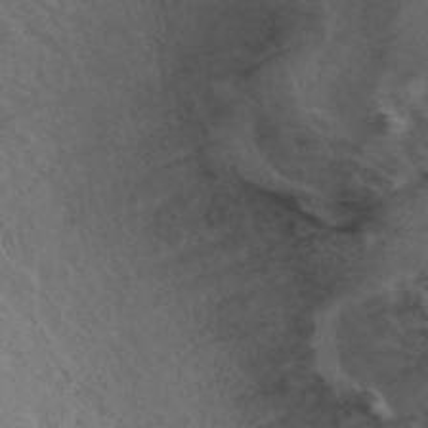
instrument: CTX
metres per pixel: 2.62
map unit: ANa
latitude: 39.6127
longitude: 28.9731
